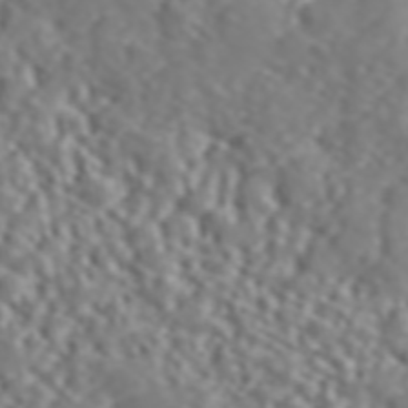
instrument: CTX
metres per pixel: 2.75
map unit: ANa
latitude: 46.2523
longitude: 48.8219
